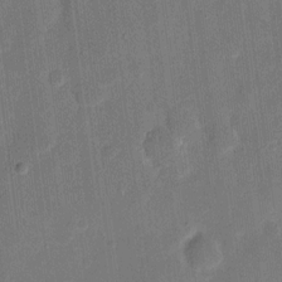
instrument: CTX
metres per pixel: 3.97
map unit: eHh
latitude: 9.4804
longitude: -68.6869
